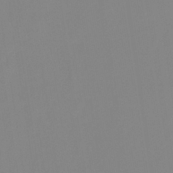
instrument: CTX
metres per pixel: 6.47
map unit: eHb
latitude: -29.7100
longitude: 70.8597
